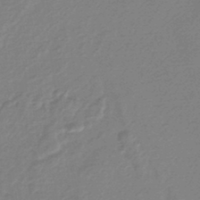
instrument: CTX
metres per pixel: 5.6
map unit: eHb
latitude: -44.6707
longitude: 89.7855
